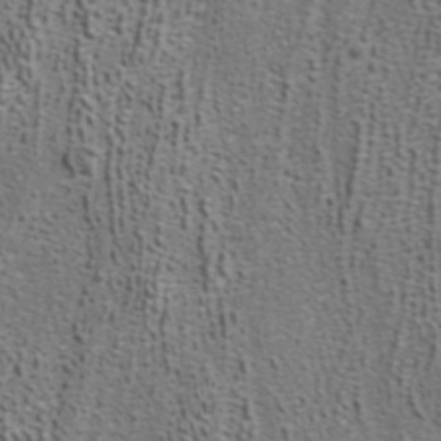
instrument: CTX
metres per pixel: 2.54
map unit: ANa
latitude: 39.8205
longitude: 22.4629
